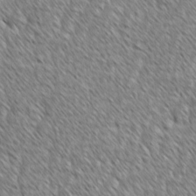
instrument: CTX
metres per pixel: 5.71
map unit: lAvf
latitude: -2.2172
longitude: -114.8380
